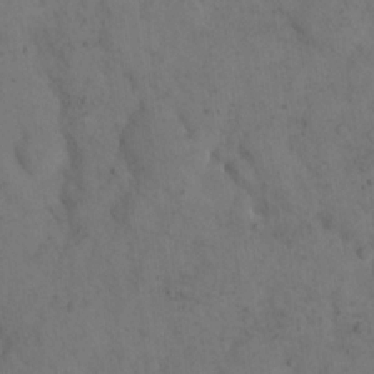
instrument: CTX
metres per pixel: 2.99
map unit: eHh
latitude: 18.6301
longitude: -63.7450
